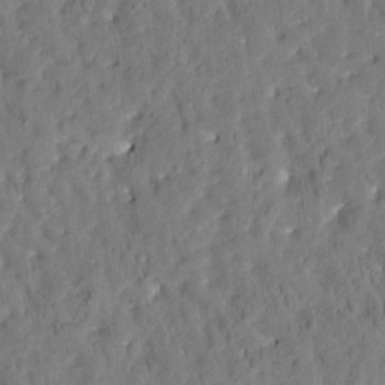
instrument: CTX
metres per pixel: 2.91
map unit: Htu
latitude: -2.8596
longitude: 174.8030
